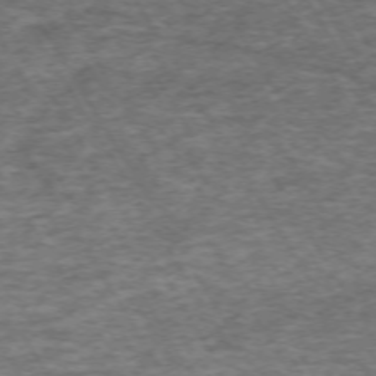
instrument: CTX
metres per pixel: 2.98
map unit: Hpe
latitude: -71.8234
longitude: 14.0850
